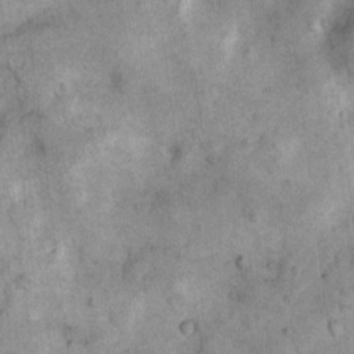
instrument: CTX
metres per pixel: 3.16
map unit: Nhu
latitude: 7.9528
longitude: -23.9150
